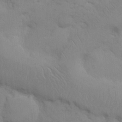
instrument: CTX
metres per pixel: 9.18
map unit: Hto
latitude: 12.1578
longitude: -56.7435
